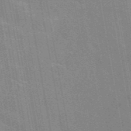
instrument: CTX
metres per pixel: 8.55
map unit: eAb
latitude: 45.9150
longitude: 122.3495
